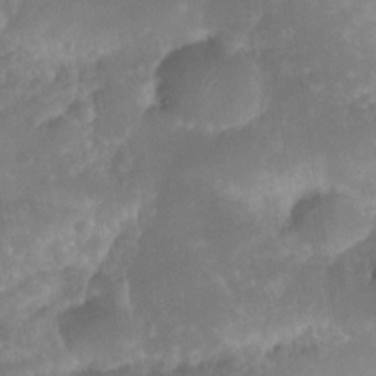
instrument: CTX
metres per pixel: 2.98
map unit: Nhe
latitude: -34.8219
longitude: -145.7449
